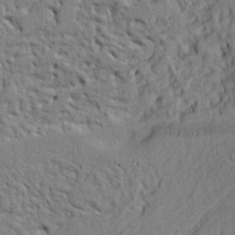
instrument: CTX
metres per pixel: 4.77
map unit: Ht
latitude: 8.3656
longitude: -76.2522
